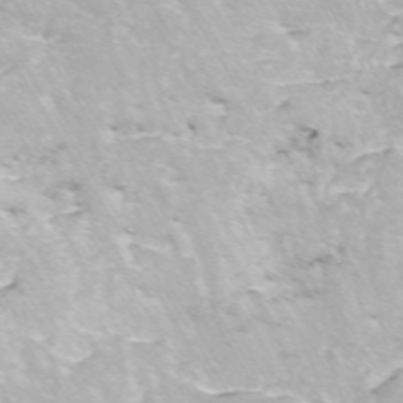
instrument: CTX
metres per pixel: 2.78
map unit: ANa
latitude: -44.7463
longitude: 105.0297
